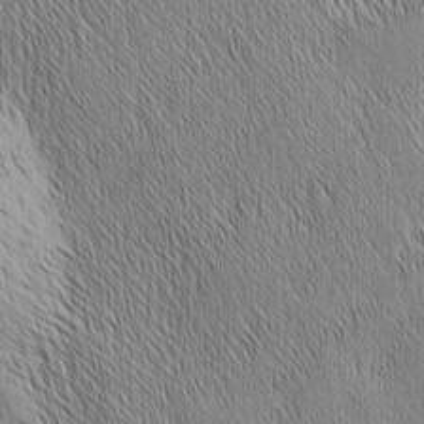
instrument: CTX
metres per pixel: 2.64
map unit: Nhu
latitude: -5.7477
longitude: -152.1956
